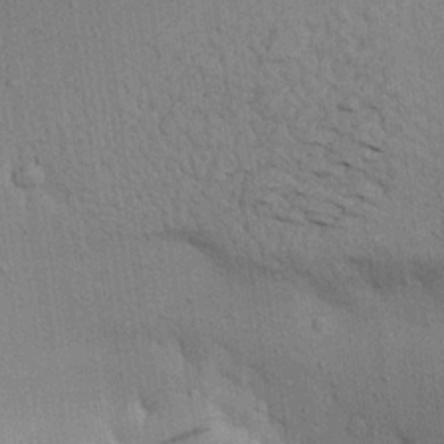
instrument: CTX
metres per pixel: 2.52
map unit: Aa
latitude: 22.3656
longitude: -144.3656
